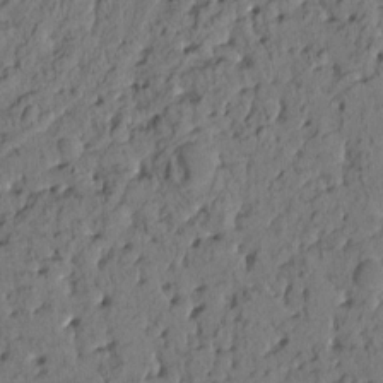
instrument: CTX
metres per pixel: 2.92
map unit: eHh
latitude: -1.9179
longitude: 17.5588
